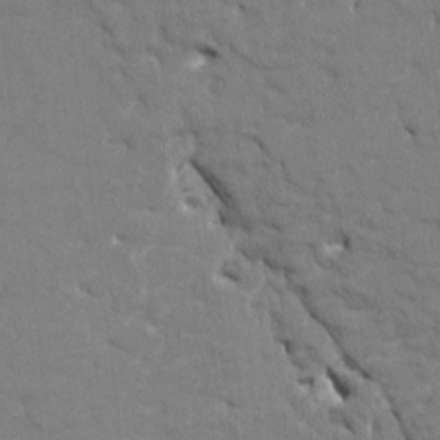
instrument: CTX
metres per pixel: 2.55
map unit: HNhu
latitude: 7.0269
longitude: -4.1767
